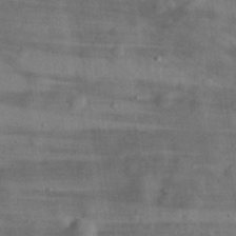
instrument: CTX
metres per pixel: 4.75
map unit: eHh
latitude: 30.8191
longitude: -71.4426
